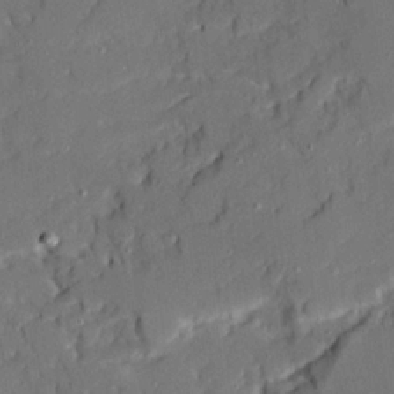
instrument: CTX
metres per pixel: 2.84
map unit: Ave
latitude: 20.1578
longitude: -128.5357
